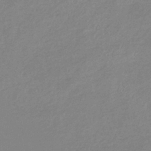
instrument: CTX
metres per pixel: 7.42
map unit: eHb
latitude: -36.9919
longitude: 75.2376
